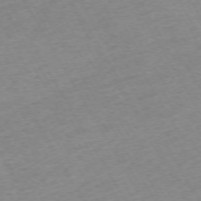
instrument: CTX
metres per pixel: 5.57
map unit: Ap
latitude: -73.0108
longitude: -69.4804
